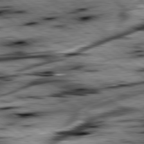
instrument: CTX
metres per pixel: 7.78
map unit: lApd
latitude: 79.4994
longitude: -49.0269
